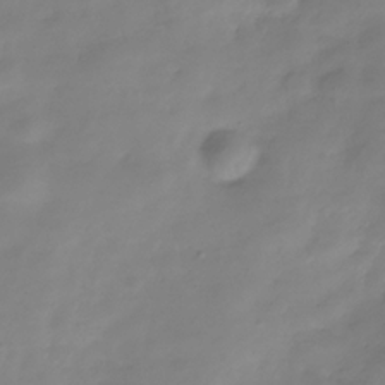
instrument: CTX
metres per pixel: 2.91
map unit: Hve
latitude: -31.9745
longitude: 90.2740
